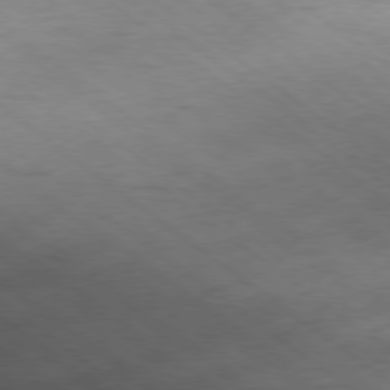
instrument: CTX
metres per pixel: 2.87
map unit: Hpe
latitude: -78.9919
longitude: 11.8989
